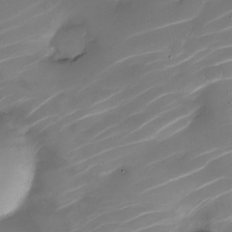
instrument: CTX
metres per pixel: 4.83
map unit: Nhe
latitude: -19.6344
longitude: 143.8044
